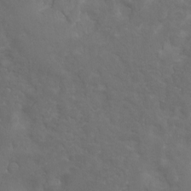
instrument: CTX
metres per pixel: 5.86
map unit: Hto
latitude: -7.9745
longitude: -46.4601
